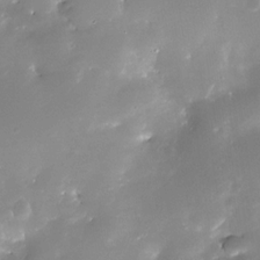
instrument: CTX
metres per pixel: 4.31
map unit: Nhe
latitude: -32.8219
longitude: -117.6316
